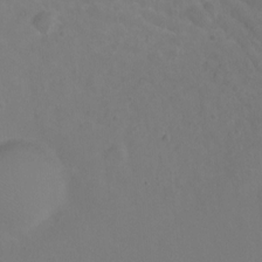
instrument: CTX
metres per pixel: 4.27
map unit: Ht
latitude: 2.1955
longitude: -33.2915
